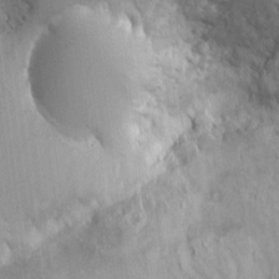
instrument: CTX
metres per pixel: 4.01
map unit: Ht
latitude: 7.0836
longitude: -76.3278
